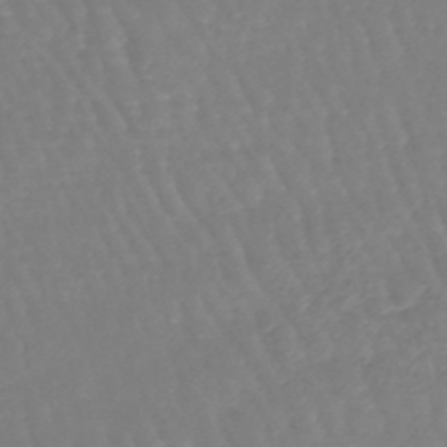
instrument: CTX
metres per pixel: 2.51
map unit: lHb
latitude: -45.7478
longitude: 79.0108
